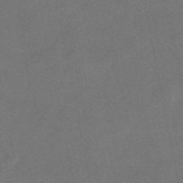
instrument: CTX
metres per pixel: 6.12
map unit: HNhu
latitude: -40.0850
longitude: 103.5021
